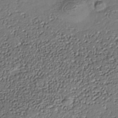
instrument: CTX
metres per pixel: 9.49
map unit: Nhe
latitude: -37.1431
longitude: -90.6113
